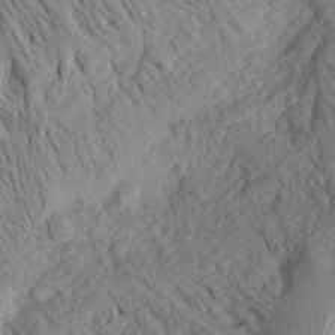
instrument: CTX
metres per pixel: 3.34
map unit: Aa
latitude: 26.7813
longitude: -143.6316
